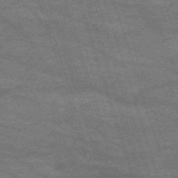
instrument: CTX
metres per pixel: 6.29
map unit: eHh
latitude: -63.0675
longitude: 53.7477
